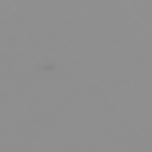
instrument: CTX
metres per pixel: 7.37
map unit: Hpe
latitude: -75.8234
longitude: -10.9136
